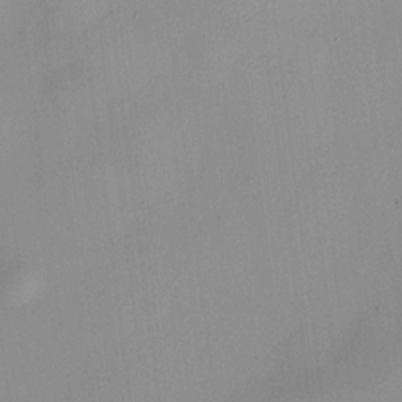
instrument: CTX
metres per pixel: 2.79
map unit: HNhu
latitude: 10.8569
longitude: 9.8233
